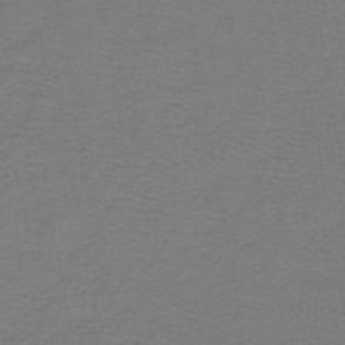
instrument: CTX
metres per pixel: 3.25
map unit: lHb
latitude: -42.2172
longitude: 53.8233
